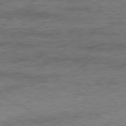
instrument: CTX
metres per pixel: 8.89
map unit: Ap
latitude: -79.7666
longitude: -83.3103
